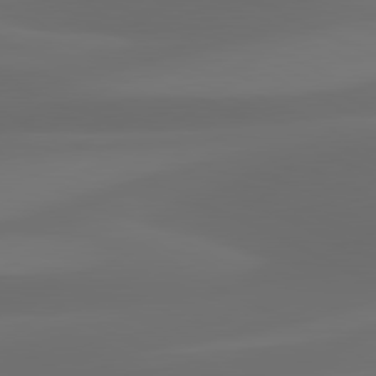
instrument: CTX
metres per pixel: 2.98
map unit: lApd
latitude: 81.0836
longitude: 123.5210
